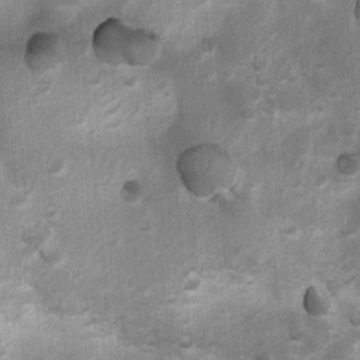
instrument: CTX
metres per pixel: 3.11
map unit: Nhu
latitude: 6.8380
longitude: -23.2159
